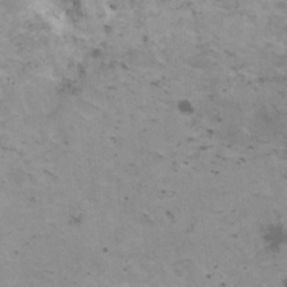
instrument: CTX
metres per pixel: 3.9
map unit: HNhu
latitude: 0.8946
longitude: 2.9163
